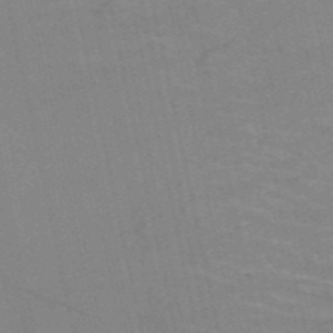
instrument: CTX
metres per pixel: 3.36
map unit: HNb
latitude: -52.4440
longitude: -43.8206
